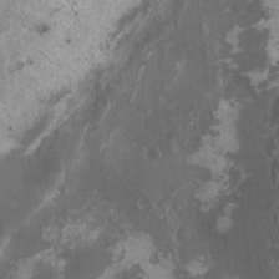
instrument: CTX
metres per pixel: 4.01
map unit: HNhu
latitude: 1.2725
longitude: 0.9164
